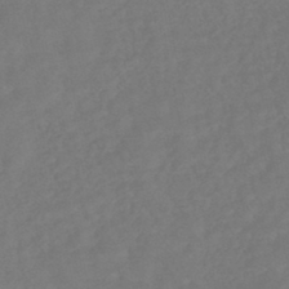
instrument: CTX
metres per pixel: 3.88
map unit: HNhu
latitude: -45.7667
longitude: 98.5574
